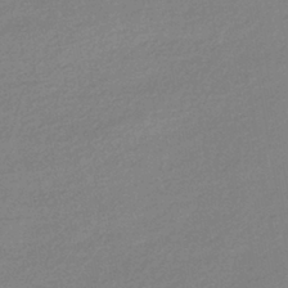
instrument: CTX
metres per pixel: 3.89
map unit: HNhu
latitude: -41.8800
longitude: 95.5021
